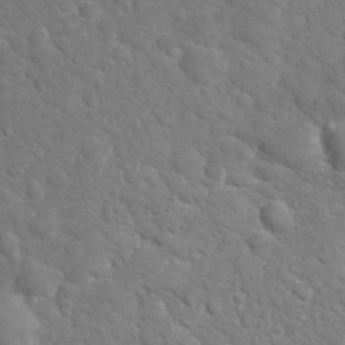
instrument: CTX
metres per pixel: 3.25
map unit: eHh
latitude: 32.2711
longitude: -61.4048
